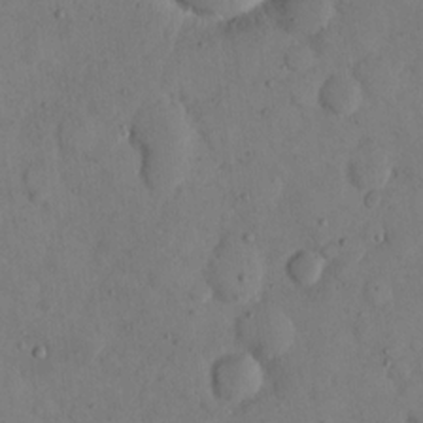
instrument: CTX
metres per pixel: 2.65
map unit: eHh
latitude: 14.0255
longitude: -67.5560
